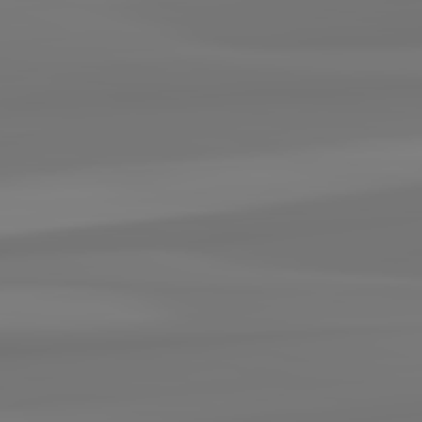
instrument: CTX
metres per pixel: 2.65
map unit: lApd
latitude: 82.5923
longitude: 171.6533
